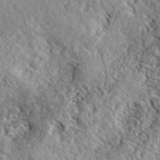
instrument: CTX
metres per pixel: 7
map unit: lHvf
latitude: 40.7624
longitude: -88.4790
